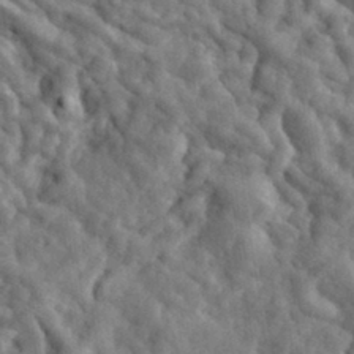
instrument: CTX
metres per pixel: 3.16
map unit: eHh
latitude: 33.7261
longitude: -78.3468
